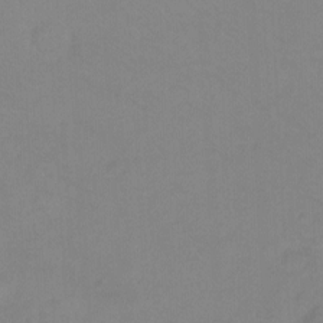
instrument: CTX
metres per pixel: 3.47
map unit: Ht
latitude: -8.2739
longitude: -37.3860
